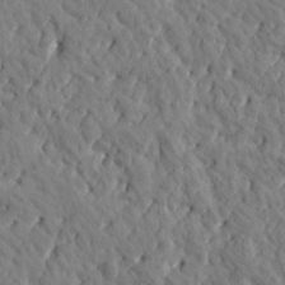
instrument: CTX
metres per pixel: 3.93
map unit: Htu
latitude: 1.1214
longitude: 179.0675
